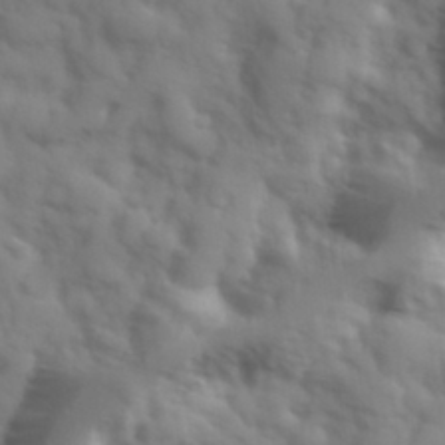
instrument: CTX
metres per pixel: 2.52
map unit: Hve
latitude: 32.4601
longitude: 150.6896
